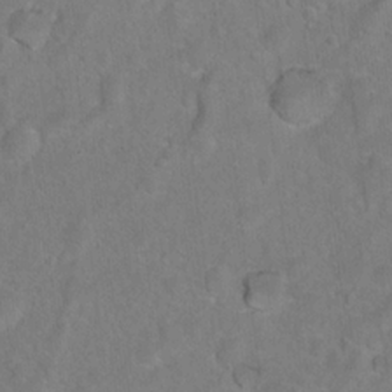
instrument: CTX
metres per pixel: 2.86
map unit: Nhu
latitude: 17.3293
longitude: -32.4601
